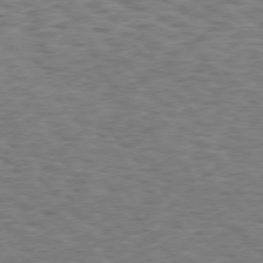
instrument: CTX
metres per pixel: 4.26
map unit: Hpe
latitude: 75.7072
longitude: -135.4237
